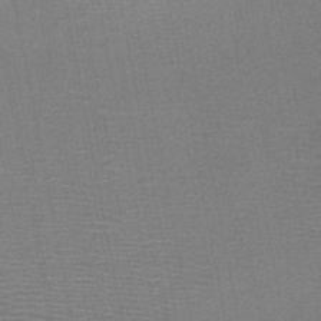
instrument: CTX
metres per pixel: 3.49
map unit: HNb
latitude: -48.0661
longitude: -42.1389
